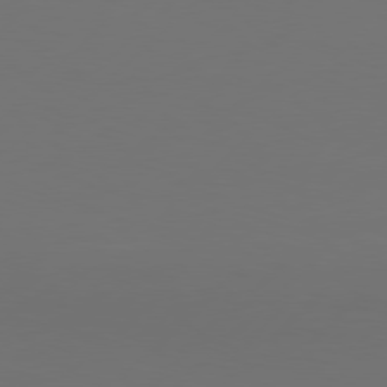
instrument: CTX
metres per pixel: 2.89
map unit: Hpe
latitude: 77.8016
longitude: -122.4601
